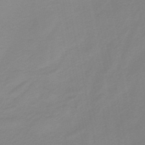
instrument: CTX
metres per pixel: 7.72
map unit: HNb
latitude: -36.8219
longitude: 55.4266
